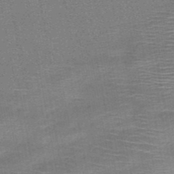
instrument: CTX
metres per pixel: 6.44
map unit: HNb
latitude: -48.2929
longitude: -42.7624
